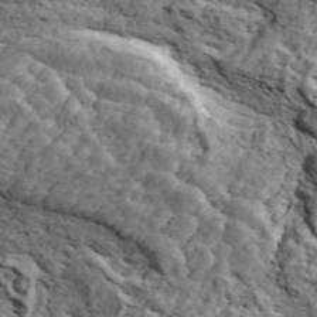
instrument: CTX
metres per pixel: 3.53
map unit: ANa
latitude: 44.4979
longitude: 45.2565
